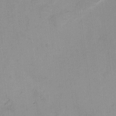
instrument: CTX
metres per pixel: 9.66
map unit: eHh
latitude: -1.3510
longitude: -82.9891
